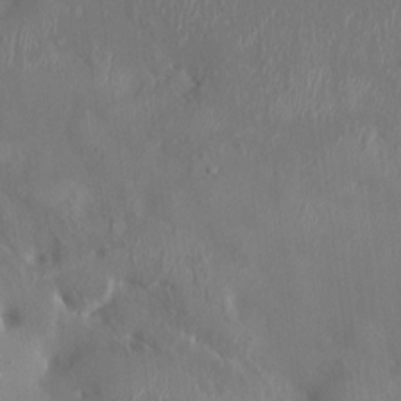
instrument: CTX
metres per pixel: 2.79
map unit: HNhu
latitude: 4.2711
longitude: -5.8961
